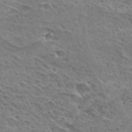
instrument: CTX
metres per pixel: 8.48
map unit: Hto
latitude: 28.7246
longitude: -39.0647
